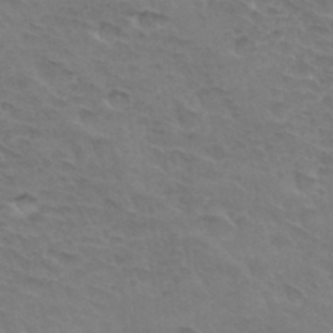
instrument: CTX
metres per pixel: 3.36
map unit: Hto
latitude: 33.5938
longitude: -45.7449
